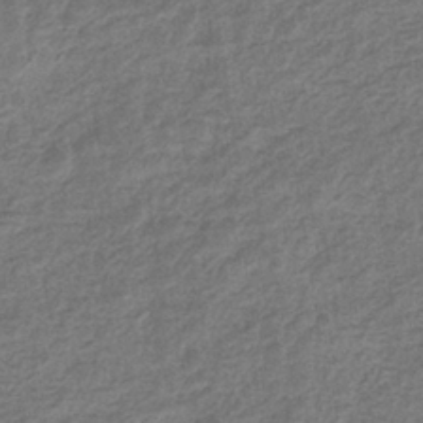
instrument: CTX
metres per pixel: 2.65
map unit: eHb
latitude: -36.3684
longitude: 80.5385
